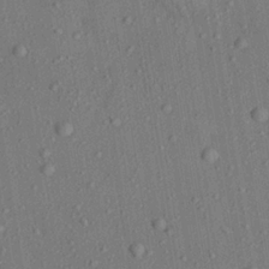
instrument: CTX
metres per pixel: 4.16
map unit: Aa
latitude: 23.1025
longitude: -143.1214
